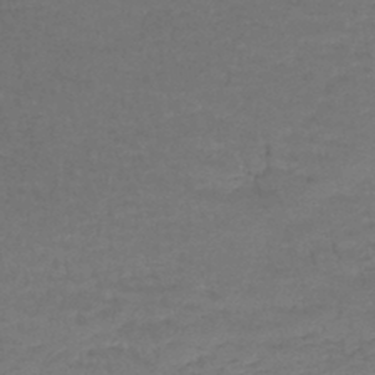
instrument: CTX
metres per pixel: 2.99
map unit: lHb
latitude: -43.9178
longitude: 59.3509
